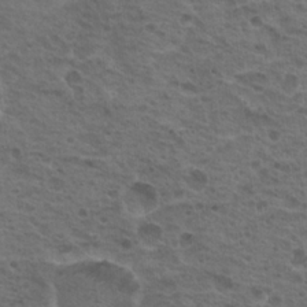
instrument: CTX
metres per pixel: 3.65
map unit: Hto
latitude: 18.9702
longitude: -31.9717
